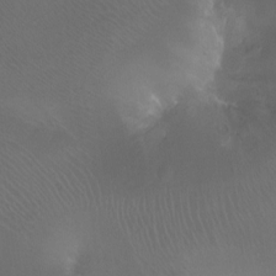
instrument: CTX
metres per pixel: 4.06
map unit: Ht
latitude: -11.5777
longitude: -44.4034
